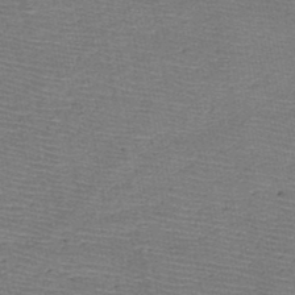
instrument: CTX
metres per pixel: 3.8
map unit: HNb
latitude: -48.7086
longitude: -42.5735
